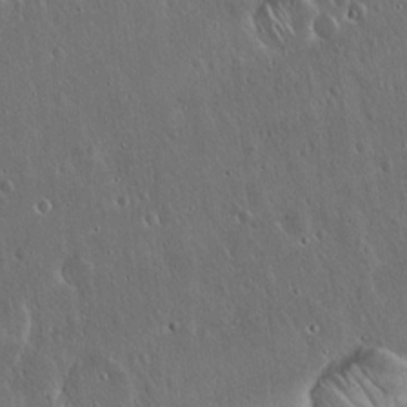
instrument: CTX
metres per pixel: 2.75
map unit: Hto
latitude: 17.4993
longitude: -57.2348
